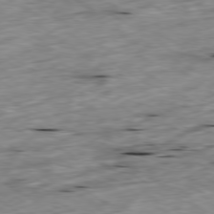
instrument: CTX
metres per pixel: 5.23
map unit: Ap
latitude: -79.9745
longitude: -90.7813
